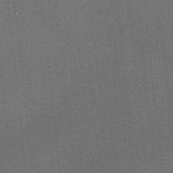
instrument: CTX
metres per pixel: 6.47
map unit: HNhu
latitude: 12.8380
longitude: 10.8975
